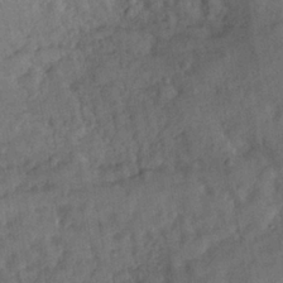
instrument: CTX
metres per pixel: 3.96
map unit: Nhe
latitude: -36.6518
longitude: -177.0836
